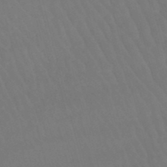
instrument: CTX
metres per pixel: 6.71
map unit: lHb
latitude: -47.1053
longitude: 77.2943
